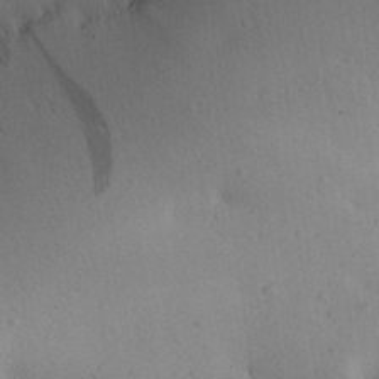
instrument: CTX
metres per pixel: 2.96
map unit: Aa
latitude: 28.9702
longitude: -145.1781
